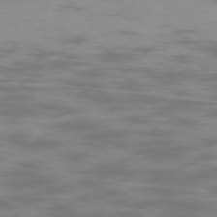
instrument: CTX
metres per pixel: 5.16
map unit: Ap
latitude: -75.5399
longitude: -75.8961
